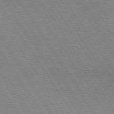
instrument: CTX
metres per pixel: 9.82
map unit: Hpe
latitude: 74.5168
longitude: -141.8394
